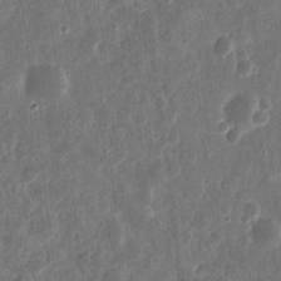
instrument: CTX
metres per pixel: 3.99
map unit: eHh
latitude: 11.9528
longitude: -73.3482
